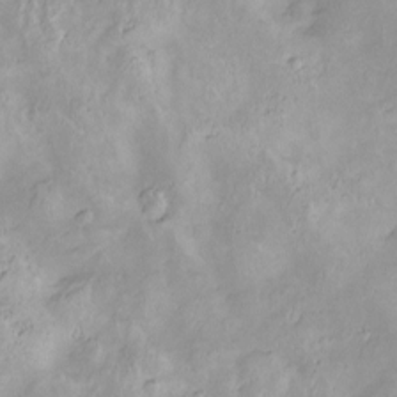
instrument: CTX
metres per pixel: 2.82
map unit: Nve
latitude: -8.0472
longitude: 174.5195
